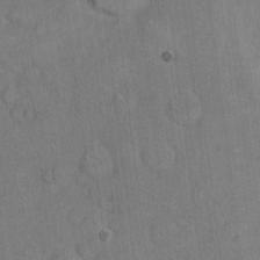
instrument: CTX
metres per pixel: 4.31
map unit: Hto
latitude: 10.5168
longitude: -61.0269
